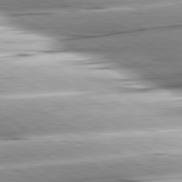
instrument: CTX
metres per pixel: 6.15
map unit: lApd
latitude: 80.2145
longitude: -157.0647
